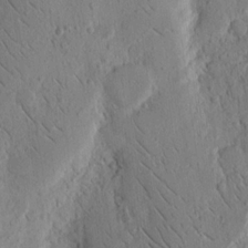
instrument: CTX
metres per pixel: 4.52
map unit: Nhu
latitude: 15.2159
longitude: -77.7827
